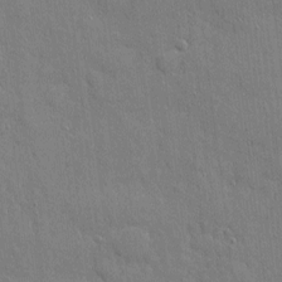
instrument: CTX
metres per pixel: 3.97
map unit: eHh
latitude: 3.8961
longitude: -75.1781
